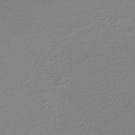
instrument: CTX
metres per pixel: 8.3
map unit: lHb
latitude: -46.5196
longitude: 60.0472
